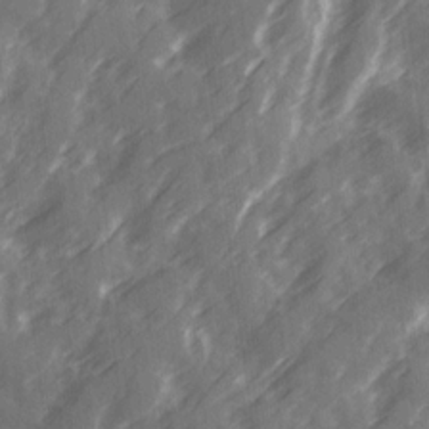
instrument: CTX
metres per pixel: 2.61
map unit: Ave
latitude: 19.5560
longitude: -131.6316
